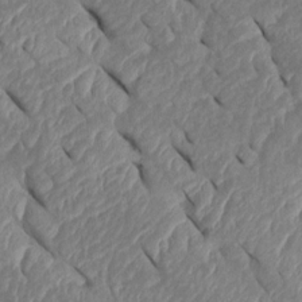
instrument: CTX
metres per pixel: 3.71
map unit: Htu
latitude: 1.9906
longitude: 147.5210
